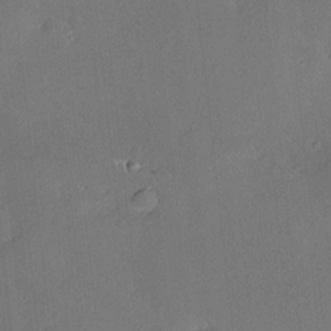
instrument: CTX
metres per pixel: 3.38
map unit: Hve
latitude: -11.0109
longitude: 175.6532
